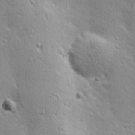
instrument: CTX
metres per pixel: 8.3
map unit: Hve
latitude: 23.4426
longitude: -96.8947
